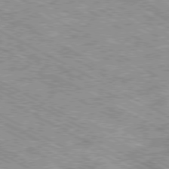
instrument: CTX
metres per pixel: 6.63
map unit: Ap
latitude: -80.5385
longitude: -49.4048
